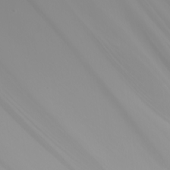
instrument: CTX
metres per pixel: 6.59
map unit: Nhu
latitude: -5.6910
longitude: -90.4979
